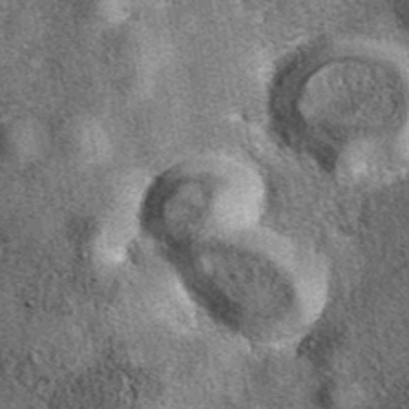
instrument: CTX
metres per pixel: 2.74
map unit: eAb
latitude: 39.9906
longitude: 106.6140
